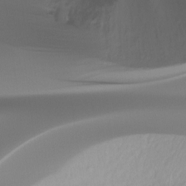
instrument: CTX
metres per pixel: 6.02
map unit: Ht
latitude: -16.1795
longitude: -44.5357
